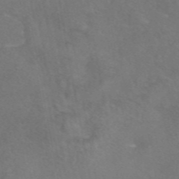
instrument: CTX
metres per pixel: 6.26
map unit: eAb
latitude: 46.6113
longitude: 117.5399
